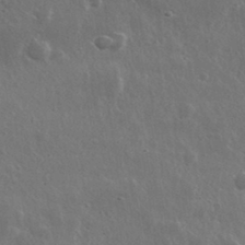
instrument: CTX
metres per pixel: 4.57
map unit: lHvf
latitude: 33.3482
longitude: -89.7261
